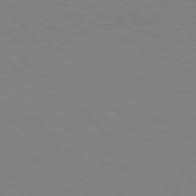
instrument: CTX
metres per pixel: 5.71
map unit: Hpe
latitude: 77.6882
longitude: -132.1389
